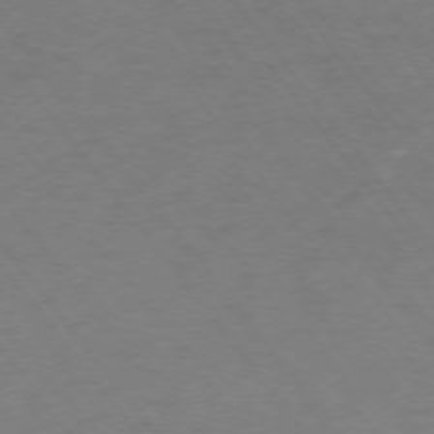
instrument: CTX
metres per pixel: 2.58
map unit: Ap
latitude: -75.1998
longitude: -69.8961
